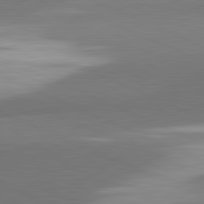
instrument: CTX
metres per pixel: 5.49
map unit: lApd
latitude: 81.5938
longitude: 163.7666
